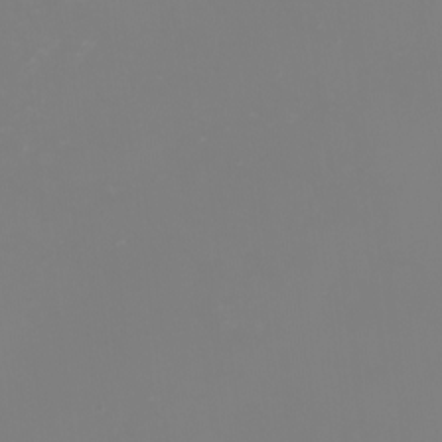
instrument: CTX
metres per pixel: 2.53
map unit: eHh
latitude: -2.1983
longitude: -75.4804
